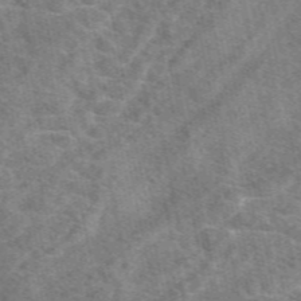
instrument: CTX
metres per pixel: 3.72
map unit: eAb
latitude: 49.8016
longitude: 119.7289
